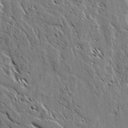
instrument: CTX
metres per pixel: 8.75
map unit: lAvf
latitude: 2.7813
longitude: -105.5183
